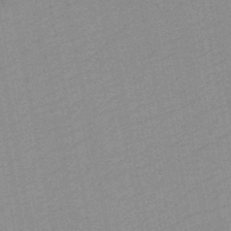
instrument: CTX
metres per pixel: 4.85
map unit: HNb
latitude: -48.2929
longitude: 59.1809
